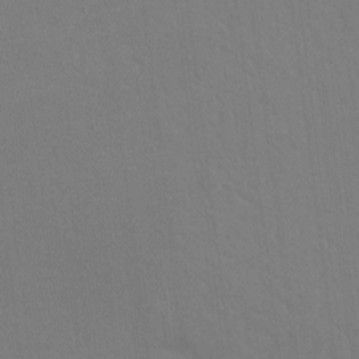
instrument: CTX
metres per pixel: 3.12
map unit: Ht
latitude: 2.1955
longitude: -33.5371
